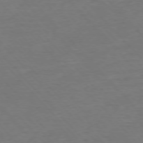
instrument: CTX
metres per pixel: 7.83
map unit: Ap
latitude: -76.5385
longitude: -95.0837
